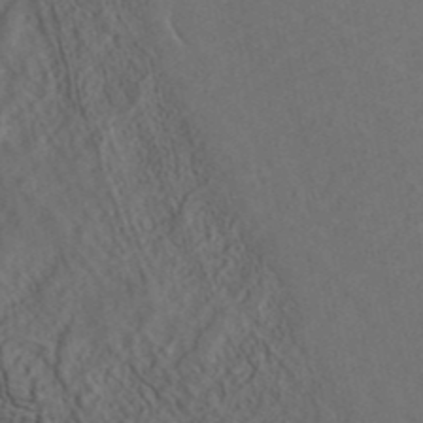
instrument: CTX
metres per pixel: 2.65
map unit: ANa
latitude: 42.4412
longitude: 29.6722
